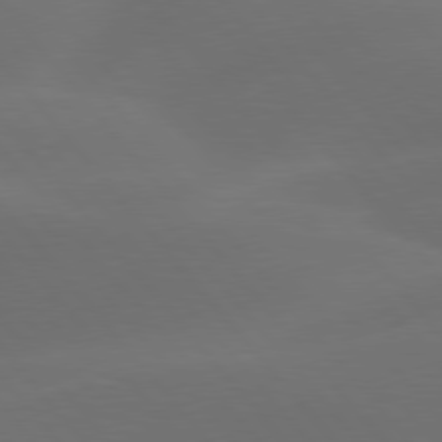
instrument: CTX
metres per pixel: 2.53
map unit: lApd
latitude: 78.1389
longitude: -53.1403
